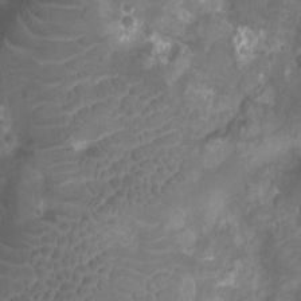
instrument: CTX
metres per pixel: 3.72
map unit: Nhu
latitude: -10.3306
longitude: -21.2537
